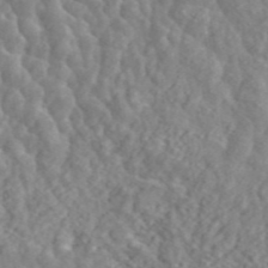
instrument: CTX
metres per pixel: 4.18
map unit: ANa
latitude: 44.9891
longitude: 21.1053
